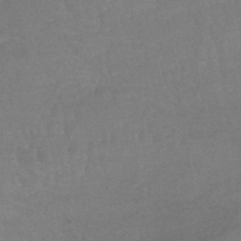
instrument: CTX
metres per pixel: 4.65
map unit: lHb
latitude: -40.6707
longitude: 66.7841
